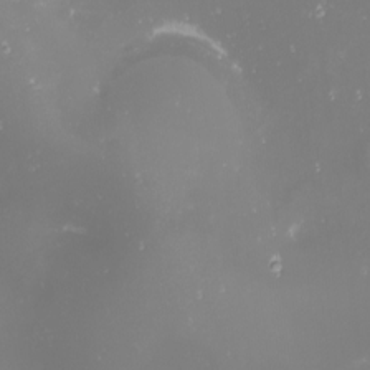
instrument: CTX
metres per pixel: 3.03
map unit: Nhu
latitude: -0.7653
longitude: -81.1592
